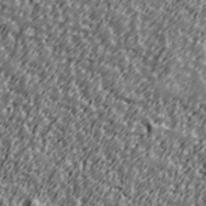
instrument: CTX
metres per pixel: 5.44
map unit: Ave
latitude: 41.4048
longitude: -113.4426
